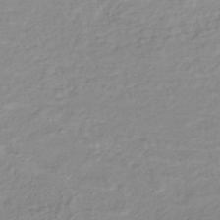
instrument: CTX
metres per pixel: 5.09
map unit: lHb
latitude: -36.0472
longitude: 70.0283
